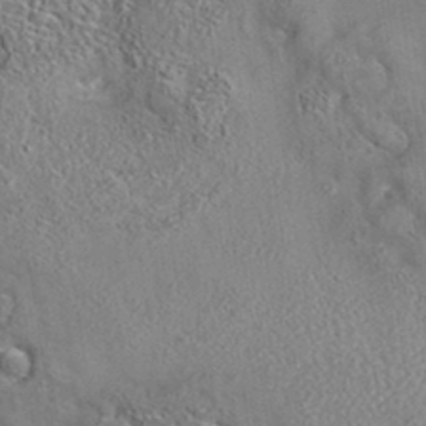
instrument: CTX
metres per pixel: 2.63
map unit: eAb
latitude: 35.6316
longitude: 113.9367
